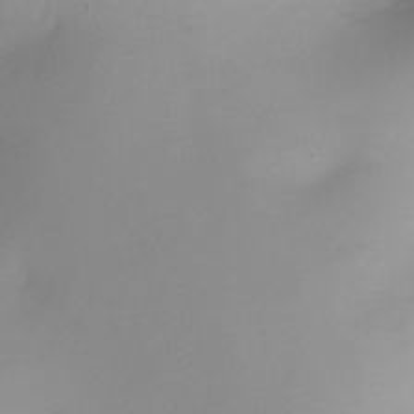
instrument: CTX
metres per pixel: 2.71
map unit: Ht
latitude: -6.7274
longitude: -20.6491
